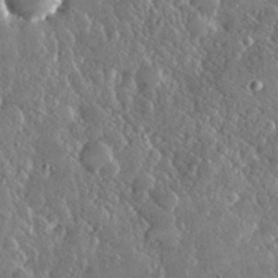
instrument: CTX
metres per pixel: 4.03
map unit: lHvf
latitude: 30.9703
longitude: -93.8583
